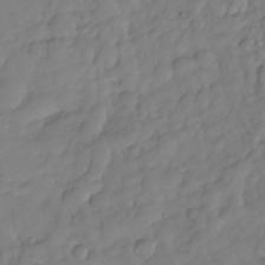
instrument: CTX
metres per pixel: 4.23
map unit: HNhu
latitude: -24.6140
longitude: 49.2565
